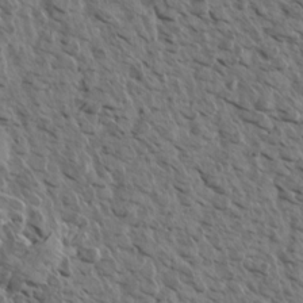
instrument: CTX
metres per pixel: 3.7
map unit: Aa
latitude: 14.3468
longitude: -143.4238
